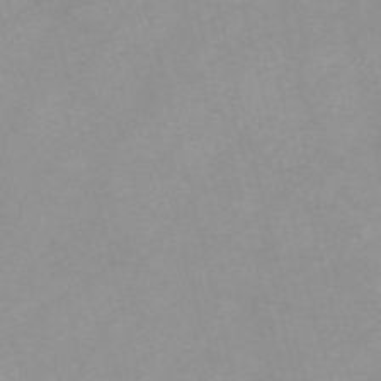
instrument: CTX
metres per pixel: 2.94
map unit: Nve
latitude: -57.1809
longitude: 59.5021
